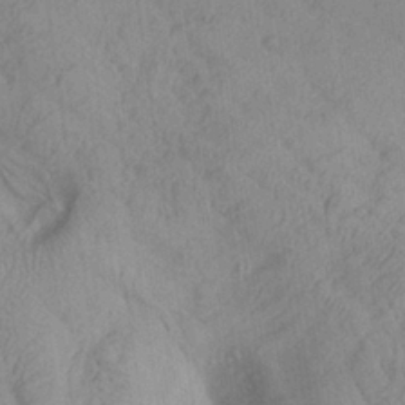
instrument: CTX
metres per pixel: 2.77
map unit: Aa
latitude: 26.4223
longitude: -143.8395
